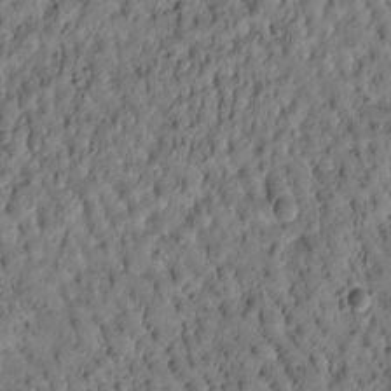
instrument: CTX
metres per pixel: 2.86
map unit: Htu
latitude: -2.6707
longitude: 171.6722
